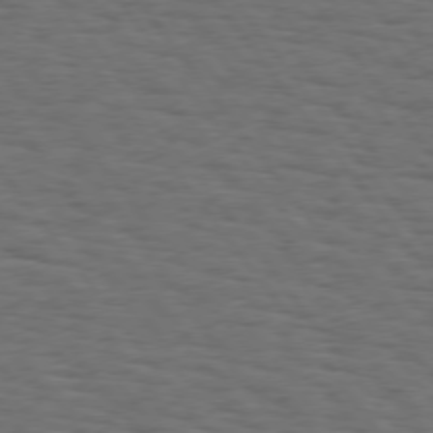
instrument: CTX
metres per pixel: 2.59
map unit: Hpe
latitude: 75.2348
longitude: -133.1781
